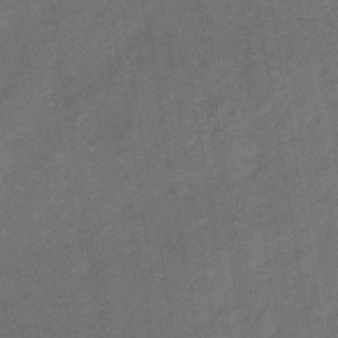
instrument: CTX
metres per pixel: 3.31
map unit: lHb
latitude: -38.3684
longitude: 74.1228
